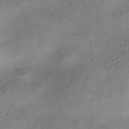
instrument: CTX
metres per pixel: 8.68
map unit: eHh
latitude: -42.2361
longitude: 122.2551
